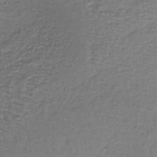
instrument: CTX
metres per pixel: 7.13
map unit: lHb
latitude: -37.3698
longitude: 61.3888
